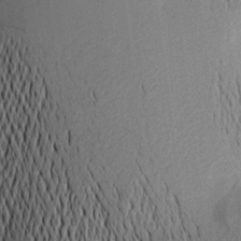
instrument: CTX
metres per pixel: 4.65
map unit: Aa
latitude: 19.7449
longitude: -144.6490
